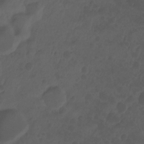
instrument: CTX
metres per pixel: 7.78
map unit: Hto
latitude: -7.7855
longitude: -45.4993
